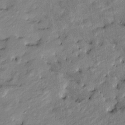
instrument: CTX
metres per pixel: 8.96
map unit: Htu
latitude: -9.2565
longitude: 176.9542
